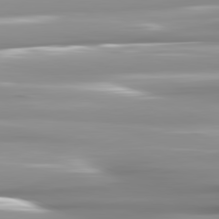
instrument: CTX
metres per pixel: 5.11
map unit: lApd
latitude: 81.8394
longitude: -141.5371
